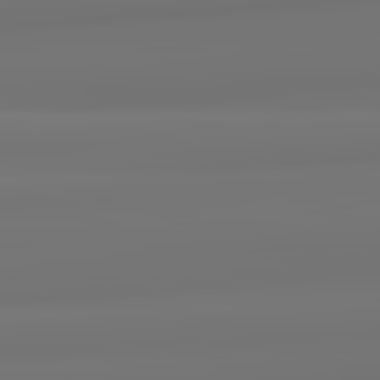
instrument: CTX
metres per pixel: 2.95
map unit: lApd
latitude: 82.4034
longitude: 171.7100
